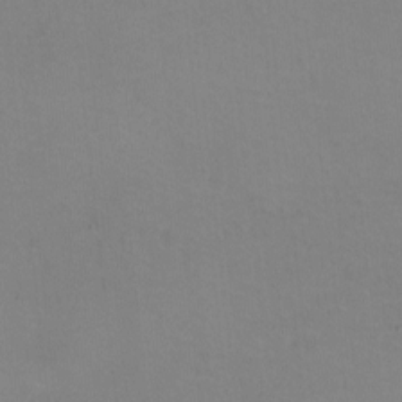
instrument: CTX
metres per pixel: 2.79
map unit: HNhu
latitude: -1.7289
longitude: -3.2726
